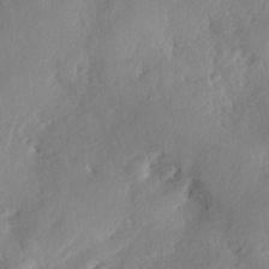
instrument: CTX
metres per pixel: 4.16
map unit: eHh
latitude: 7.4048
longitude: -75.1025
